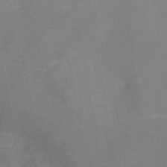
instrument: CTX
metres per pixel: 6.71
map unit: HNb
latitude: -45.2754
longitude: -38.0633
